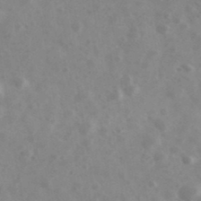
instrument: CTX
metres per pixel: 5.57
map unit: Ave
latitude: 39.4804
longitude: -106.7624
